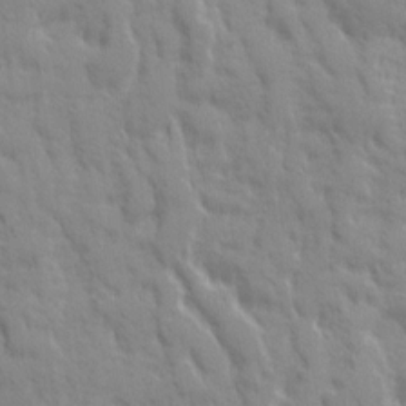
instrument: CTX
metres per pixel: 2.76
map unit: Ave
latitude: 19.8205
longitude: -133.9150
